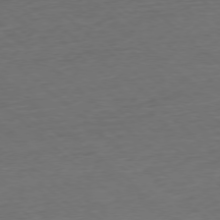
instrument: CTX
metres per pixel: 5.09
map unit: Hpe
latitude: -77.9178
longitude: 14.4251
